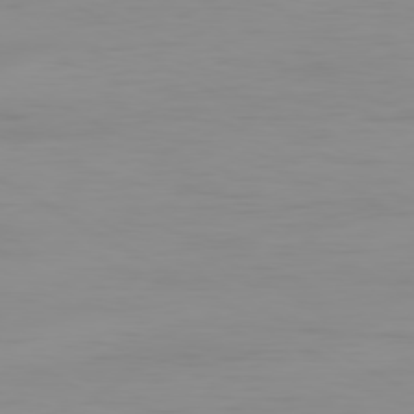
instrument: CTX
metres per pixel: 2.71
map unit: Ap
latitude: -79.8233
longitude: -77.4426
